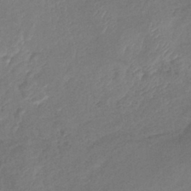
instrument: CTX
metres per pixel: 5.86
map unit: eHb
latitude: -38.0283
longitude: 75.5588
